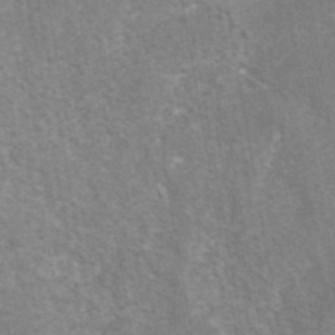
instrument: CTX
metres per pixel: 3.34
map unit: eAb
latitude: 42.3278
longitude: 106.7652
